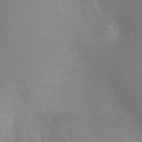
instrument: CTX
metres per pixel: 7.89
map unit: Ht
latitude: -3.9745
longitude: -17.8583
